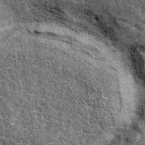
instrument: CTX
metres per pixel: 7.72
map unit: eAb
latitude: 39.4237
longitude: 107.6344
